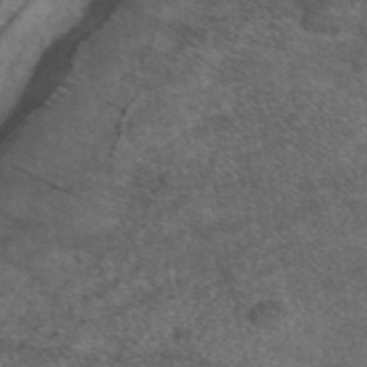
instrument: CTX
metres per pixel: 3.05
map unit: eAb
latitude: 44.8002
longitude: 106.9542
